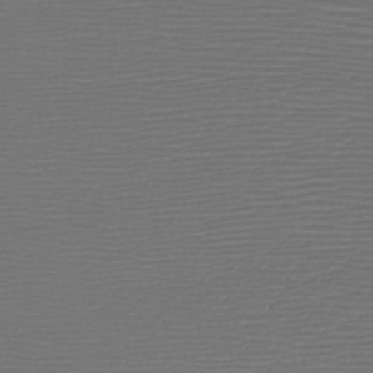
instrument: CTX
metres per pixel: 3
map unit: HNb
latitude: -47.8233
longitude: -41.6127
